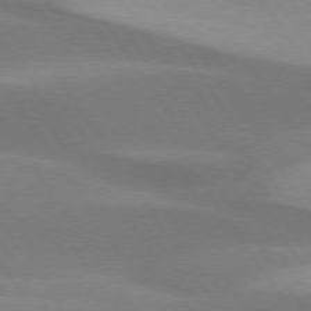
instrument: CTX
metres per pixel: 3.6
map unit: lApd
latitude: 75.3293
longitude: -66.8002
